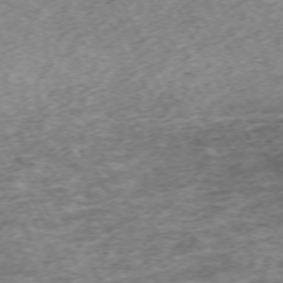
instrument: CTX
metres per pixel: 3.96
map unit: Hpe
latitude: -70.8597
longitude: 13.3321
